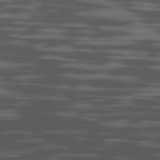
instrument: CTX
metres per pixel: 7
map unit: Ap
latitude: -80.1228
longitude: -102.2522
